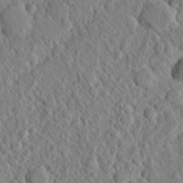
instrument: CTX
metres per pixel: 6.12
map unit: Nhu
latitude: 20.6302
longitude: -78.8380
